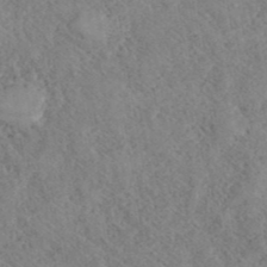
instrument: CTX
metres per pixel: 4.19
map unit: ANa
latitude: 40.7435
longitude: 18.5952
